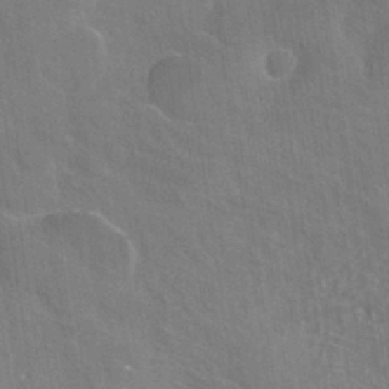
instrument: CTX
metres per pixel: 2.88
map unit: ANa
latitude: -37.0108
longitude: 94.6140
